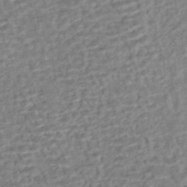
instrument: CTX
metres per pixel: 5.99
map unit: HNhu
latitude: -44.2362
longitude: 101.5021
